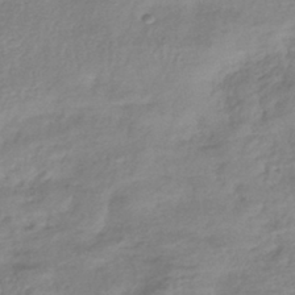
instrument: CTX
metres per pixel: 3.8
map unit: lHb
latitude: -41.3887
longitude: 68.6140
